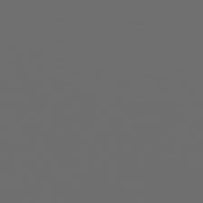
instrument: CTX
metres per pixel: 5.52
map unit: Hpe
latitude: 77.8394
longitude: -177.8961
